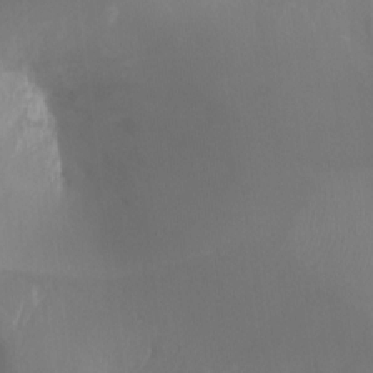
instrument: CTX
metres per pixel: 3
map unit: Ht
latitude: -17.4644
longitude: -43.9528
